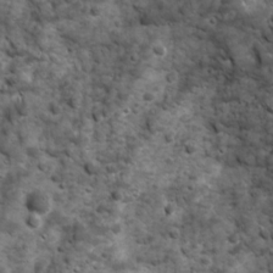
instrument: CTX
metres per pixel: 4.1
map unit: Ave
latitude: 16.4790
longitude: -133.0458
